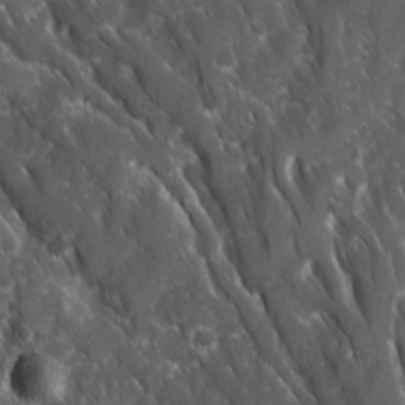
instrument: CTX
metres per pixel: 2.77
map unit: Ave
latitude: 15.7261
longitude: -132.4412
